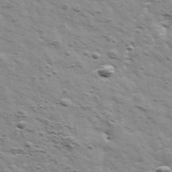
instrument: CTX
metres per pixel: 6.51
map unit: Ave
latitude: 41.7638
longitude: -109.3103
